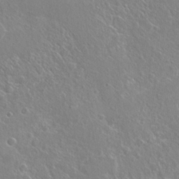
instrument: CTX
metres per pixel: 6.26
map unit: Hto
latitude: 22.9892
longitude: -40.4789
